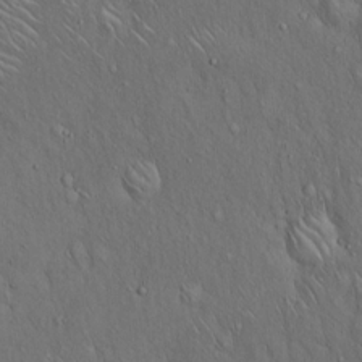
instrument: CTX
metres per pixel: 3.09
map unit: Hto
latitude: 15.7639
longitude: -57.9717
